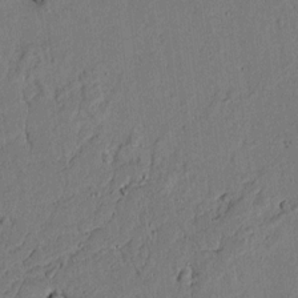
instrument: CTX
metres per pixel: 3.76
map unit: lAvf
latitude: 5.3859
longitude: 169.1242
